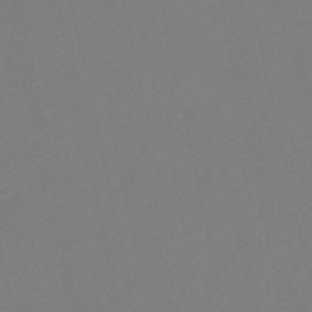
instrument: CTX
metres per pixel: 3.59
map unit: eHh
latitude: -52.6329
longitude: -25.0647
